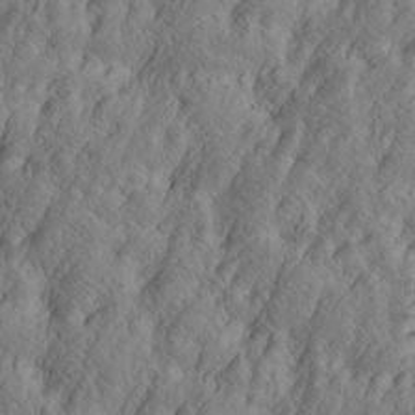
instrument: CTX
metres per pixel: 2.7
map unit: Htu
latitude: -4.7085
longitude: -176.5734
